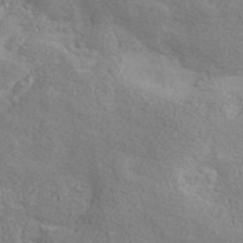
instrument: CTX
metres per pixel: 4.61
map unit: lHvf
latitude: 40.8002
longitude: -90.5357
